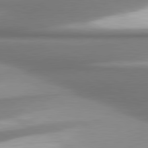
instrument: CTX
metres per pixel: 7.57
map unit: lApd
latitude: 80.6113
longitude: 179.2376
